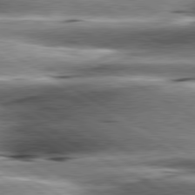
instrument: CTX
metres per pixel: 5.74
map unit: lApd
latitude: 80.6113
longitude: -142.9514
